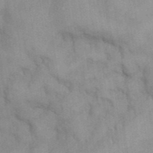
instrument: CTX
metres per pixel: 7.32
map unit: eHh
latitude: 18.1200
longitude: -63.8395
